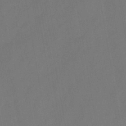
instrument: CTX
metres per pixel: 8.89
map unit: HNb
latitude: -44.5763
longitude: -38.9514
